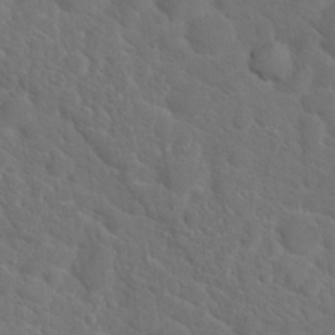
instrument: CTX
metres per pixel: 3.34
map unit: Hto
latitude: 18.8947
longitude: -36.3090
